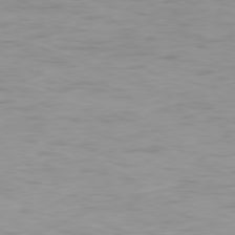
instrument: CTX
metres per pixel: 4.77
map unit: Ap
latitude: -80.1417
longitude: -91.3860
